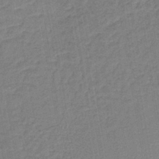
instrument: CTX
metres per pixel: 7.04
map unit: lHb
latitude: -41.8233
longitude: 60.7652
